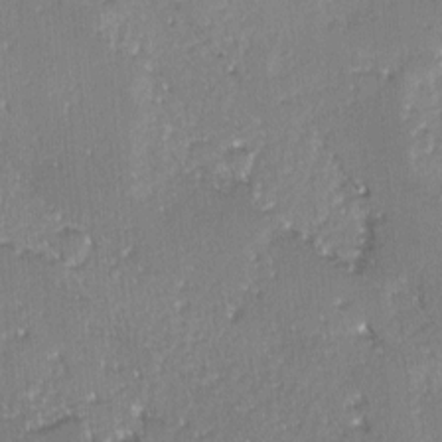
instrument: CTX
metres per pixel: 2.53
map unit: lAvf
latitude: -4.8030
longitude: -113.6505
